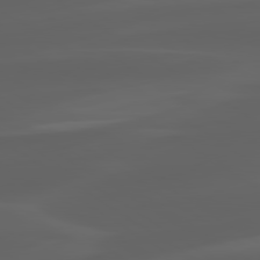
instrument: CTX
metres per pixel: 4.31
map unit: lApd
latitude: 80.2333
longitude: -92.2711
